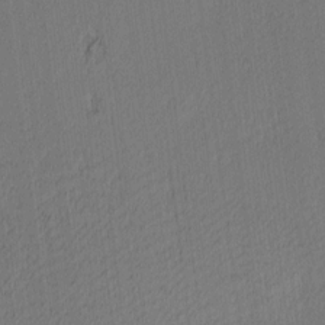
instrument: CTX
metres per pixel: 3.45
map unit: Ave
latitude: 12.6680
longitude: -107.1970
